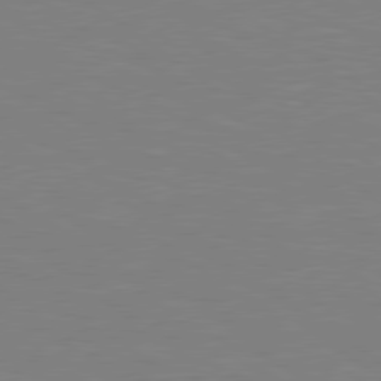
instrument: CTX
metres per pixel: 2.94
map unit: Hpe
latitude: 78.8380
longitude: -149.3293
